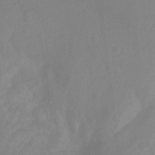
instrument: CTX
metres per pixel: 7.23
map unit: Ht
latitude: -14.3118
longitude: -56.6301
